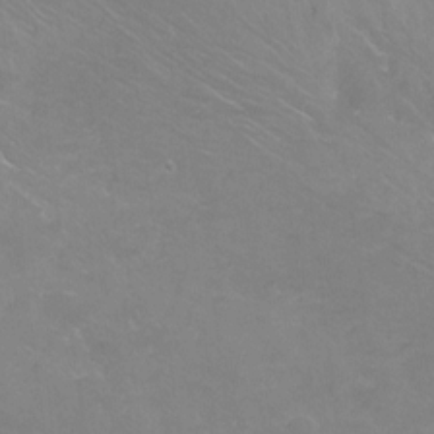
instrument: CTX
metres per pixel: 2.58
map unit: Nhu
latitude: -7.9556
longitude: -41.7638
